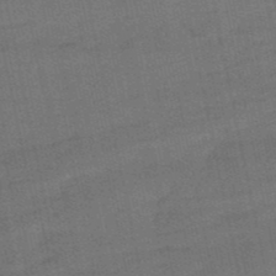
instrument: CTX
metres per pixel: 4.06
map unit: eHb
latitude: -50.5196
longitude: 78.3117
